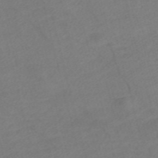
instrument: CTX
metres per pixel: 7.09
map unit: Nve
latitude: -57.3321
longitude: 53.7477
